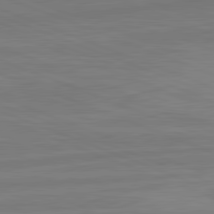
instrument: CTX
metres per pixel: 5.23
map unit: lApd
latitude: 81.9150
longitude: -175.3104
